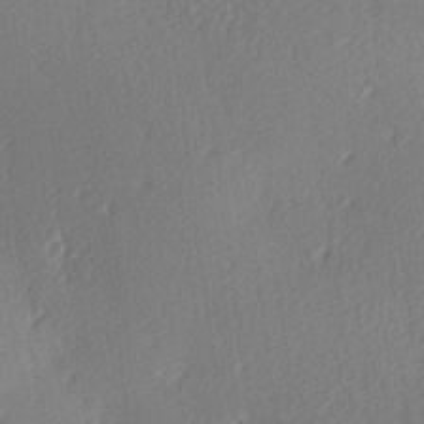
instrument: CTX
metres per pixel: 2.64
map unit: lAa
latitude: -9.2754
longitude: -127.4993
